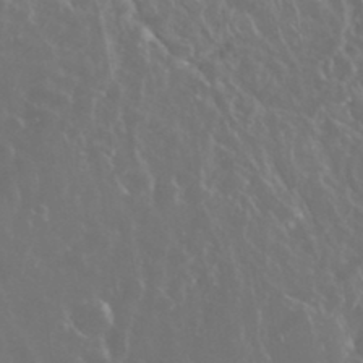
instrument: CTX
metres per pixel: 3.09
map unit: eHh
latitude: 34.6868
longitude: -60.8758
